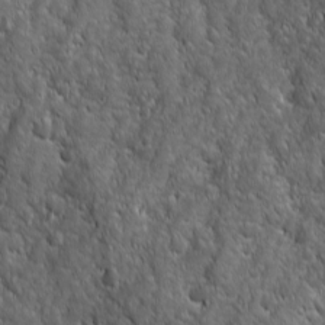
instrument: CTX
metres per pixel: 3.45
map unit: Ave
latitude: 16.0255
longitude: -132.7246
